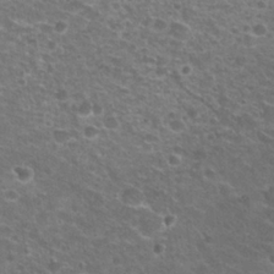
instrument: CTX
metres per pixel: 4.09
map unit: Hto
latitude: 24.5545
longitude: -31.1026
